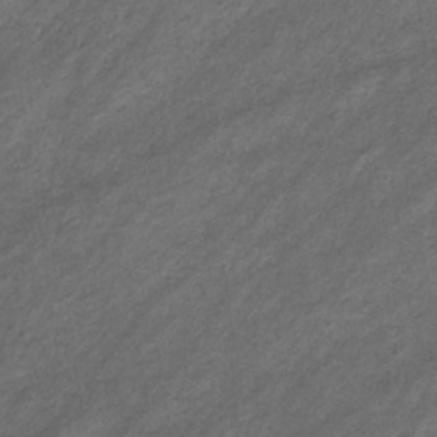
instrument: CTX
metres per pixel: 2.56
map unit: eHb
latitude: -32.4251
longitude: 70.8786
